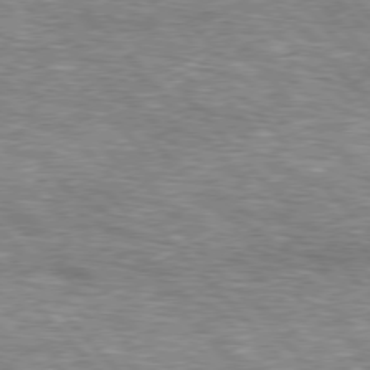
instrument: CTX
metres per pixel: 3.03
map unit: lApd
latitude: 76.6112
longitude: -74.7246
